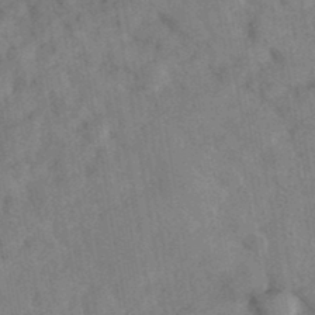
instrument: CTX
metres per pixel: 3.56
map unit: eHh
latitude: 37.4049
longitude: -67.6316
